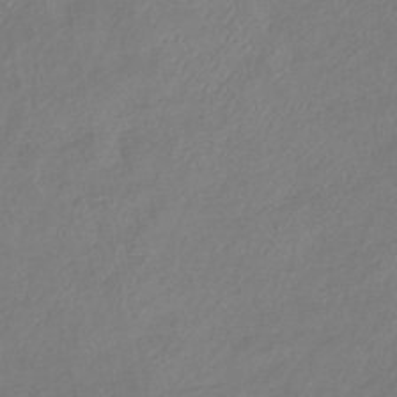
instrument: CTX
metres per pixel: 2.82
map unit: eHb
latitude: -38.5952
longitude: 76.8786
